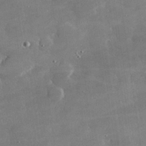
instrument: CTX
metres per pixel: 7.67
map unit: lHvf
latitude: 31.0270
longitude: -93.6505
